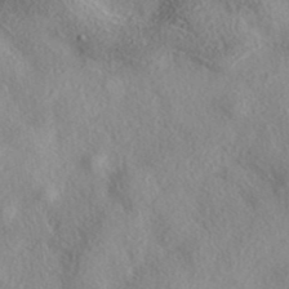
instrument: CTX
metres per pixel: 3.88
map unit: eAb
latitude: 39.3859
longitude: 112.0472
